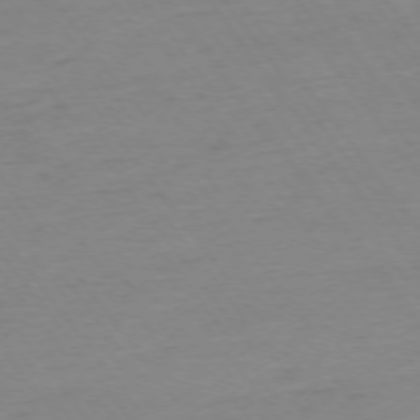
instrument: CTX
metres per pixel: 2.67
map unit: Ap
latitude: -75.1809
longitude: -80.6113
